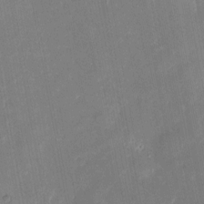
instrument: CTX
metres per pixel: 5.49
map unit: eHh
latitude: 5.6127
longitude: -69.8017
